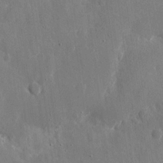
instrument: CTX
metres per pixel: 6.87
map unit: eHh
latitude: 11.3482
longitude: -69.8395
